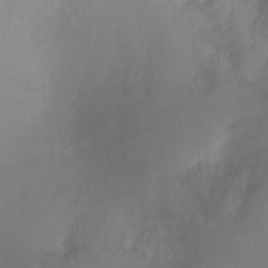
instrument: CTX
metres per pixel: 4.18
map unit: Hto
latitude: -13.2943
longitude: -40.3845
